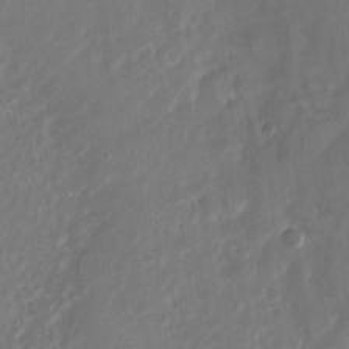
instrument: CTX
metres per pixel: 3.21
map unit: Nhu
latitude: -28.0661
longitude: -74.5924
